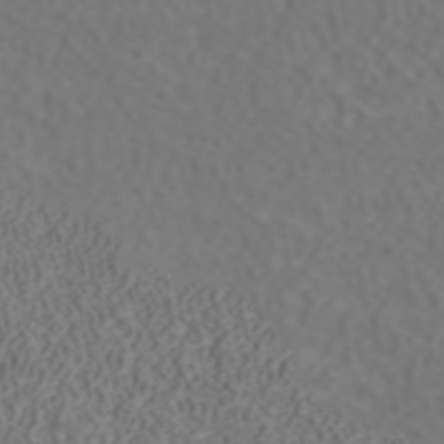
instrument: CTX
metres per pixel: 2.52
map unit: ANa
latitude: 42.0633
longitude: 34.3117
